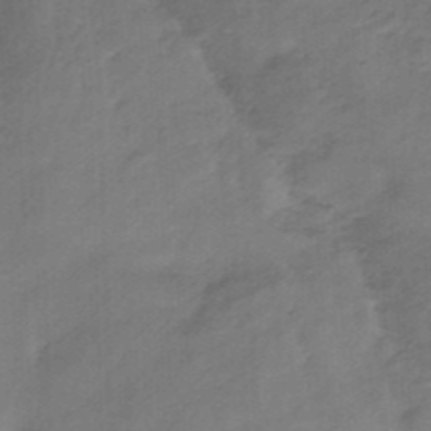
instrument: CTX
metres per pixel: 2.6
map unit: HNb
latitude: -34.3306
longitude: 60.3684
